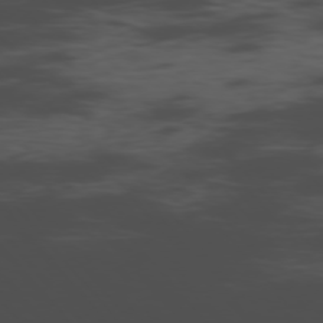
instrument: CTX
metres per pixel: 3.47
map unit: Ap
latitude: -76.5007
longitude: -66.8380
